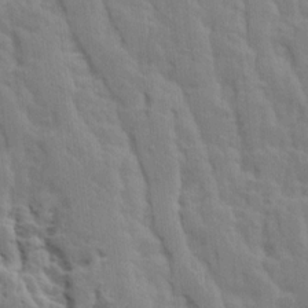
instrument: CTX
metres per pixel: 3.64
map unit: Ave
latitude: 13.9717
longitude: -134.4412
